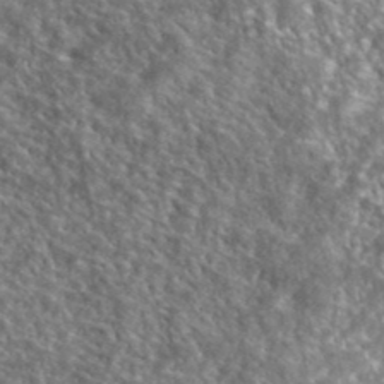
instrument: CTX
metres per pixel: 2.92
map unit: lHvf
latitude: 40.7057
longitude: -89.3671
